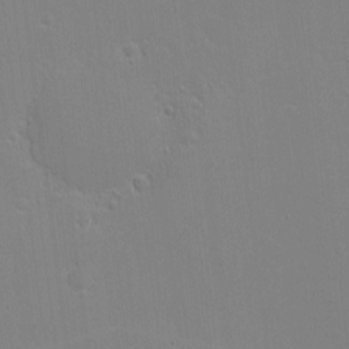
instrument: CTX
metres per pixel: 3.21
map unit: eHh
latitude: -3.9367
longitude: -80.2900
